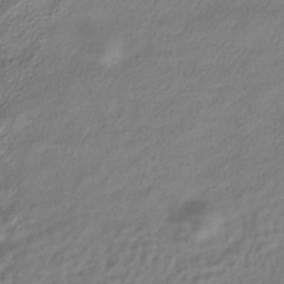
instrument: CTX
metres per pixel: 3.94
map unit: HNhu
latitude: -39.6155
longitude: 101.8989
